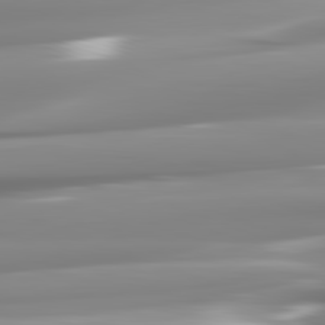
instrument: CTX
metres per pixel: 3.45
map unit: lApd
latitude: 81.9717
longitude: -136.2334
